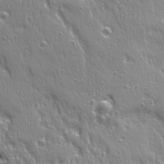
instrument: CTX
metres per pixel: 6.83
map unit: Ave
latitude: 21.8206
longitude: -134.8947
